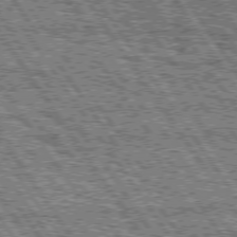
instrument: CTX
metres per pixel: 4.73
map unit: Hpe
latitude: 75.0647
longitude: -153.4238
